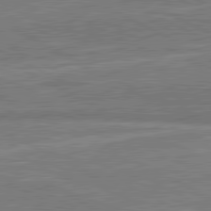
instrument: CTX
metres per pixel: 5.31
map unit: lApd
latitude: 81.0458
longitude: 141.6155
